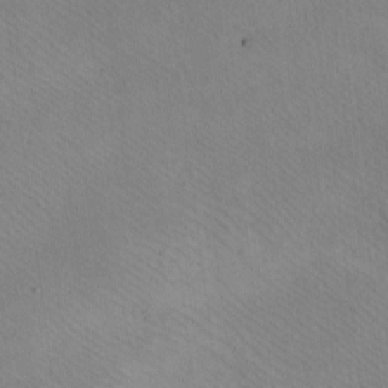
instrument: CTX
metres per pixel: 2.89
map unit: eHh
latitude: -8.5385
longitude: -68.1389
